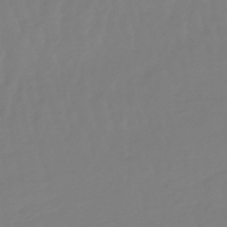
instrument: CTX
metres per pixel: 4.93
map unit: lHb
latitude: -49.6344
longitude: 79.9178
